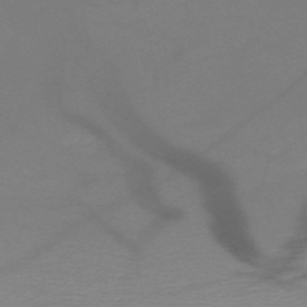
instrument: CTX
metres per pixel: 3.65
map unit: HNb
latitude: -51.3887
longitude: -46.2901
